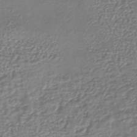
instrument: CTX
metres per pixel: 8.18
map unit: lHb
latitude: -42.5951
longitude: 75.8990
